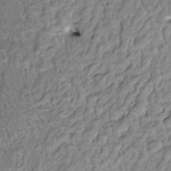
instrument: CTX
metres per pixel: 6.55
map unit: HNhu
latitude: 2.5734
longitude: 8.7085
